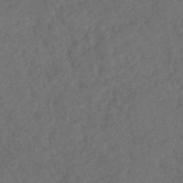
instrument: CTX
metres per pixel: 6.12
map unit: HNhu
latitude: -47.8422
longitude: 97.1620
